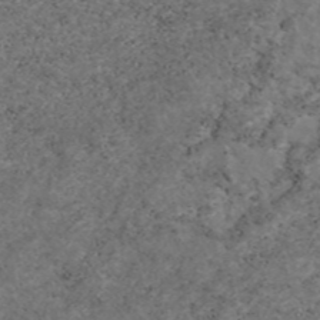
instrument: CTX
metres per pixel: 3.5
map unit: eAb
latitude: 46.1389
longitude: 117.5210
